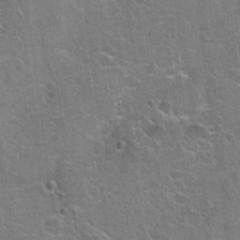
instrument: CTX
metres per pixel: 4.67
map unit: Hto
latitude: 19.6316
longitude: -49.1781
